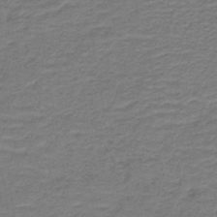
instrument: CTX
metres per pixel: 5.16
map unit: lHb
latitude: -41.6155
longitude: 53.8422
